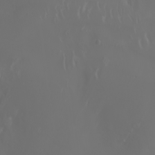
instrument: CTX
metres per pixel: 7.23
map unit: Nhu
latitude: -6.9730
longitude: -90.3656
